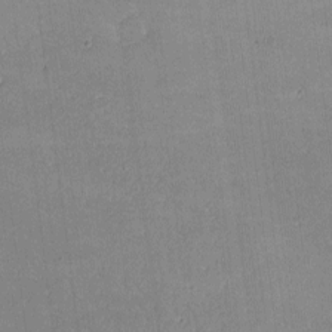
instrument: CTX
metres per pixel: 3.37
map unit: lHvf
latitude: -9.5021
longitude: -100.8002
